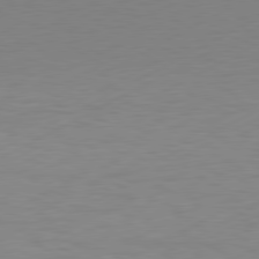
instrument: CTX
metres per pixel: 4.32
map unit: Hpe
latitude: -81.5966
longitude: 13.2754
